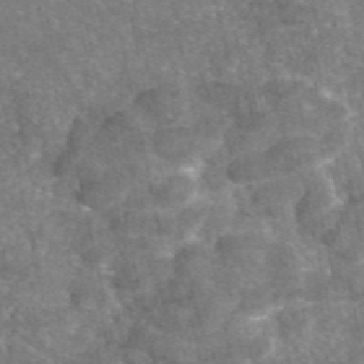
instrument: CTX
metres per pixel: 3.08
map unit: eAb
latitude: 46.5924
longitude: 105.1242
